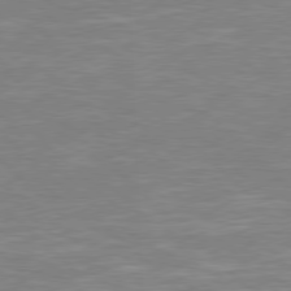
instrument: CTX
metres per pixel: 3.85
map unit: Hpe
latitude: 78.1767
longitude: -124.2711
